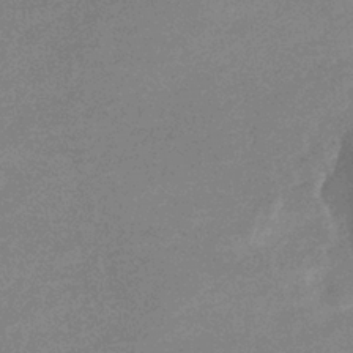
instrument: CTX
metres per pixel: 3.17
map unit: eHb
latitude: -36.7841
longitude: 76.7463
